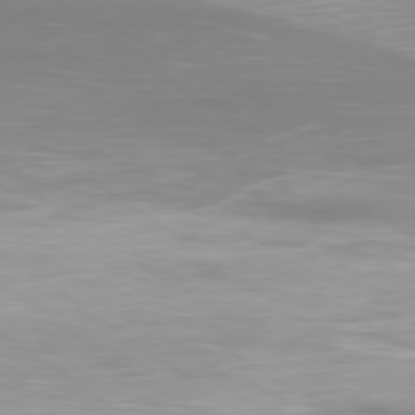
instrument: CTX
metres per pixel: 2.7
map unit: Ap
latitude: -79.2376
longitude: -93.7827
